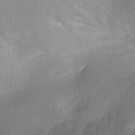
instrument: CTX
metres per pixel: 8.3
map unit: Aa
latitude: 30.4412
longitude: -142.1011
